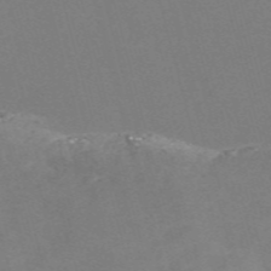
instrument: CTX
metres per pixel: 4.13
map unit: Nve
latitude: -58.2361
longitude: 57.2754
